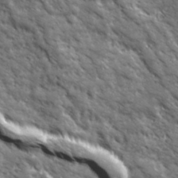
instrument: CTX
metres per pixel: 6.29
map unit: Ave
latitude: 19.8016
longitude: -135.0080
